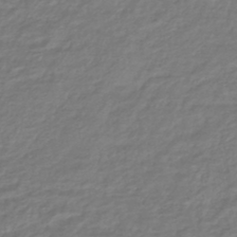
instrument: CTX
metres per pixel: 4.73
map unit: HNhu
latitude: -46.4440
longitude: 96.5952
